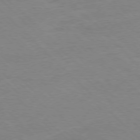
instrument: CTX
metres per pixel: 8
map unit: Ap
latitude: -77.7100
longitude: -87.1025
